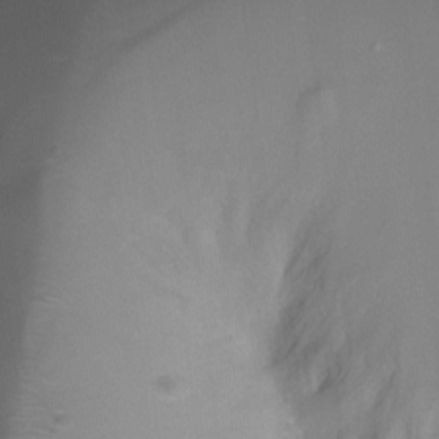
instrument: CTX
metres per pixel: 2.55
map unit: Ht
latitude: -16.8786
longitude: -40.8191
